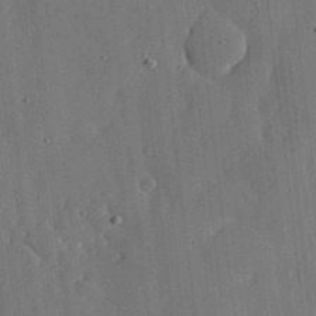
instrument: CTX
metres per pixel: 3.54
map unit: lHvf
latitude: 18.6868
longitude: -112.8758
